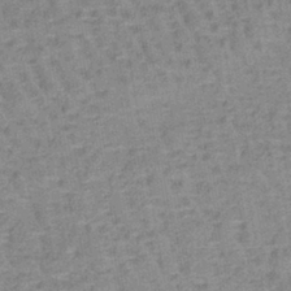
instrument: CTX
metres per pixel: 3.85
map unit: lHb
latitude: -40.0094
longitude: 59.5021
